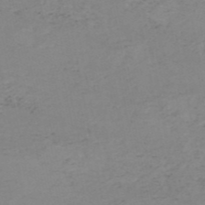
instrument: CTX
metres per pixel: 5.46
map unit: HNb
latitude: -52.2739
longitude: -51.8961
